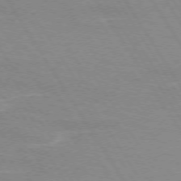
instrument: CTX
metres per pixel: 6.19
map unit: lApd
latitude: 72.6491
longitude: -56.4223
